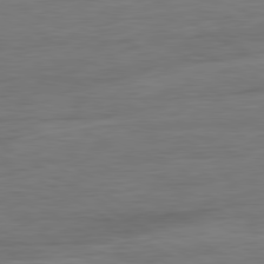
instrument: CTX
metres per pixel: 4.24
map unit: Ap
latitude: -81.1242
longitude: -79.7261
